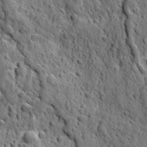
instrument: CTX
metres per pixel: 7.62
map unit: Ave
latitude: 12.2334
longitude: -105.1026
